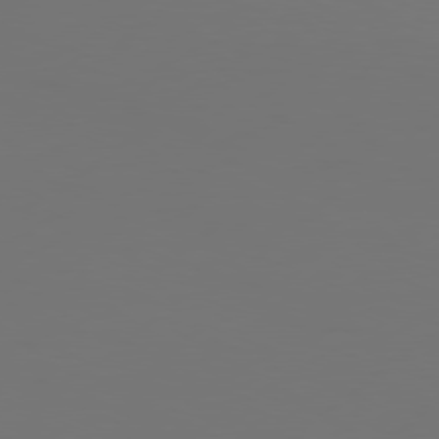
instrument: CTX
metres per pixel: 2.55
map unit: Hpe
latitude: 77.0080
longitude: -130.3846
